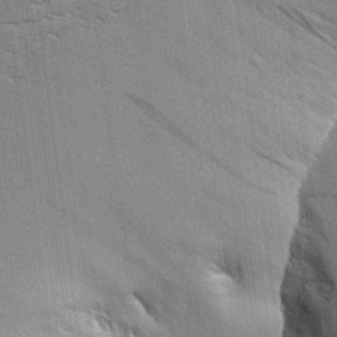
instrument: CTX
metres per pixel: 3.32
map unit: Aa
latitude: 18.5545
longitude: -126.8191
